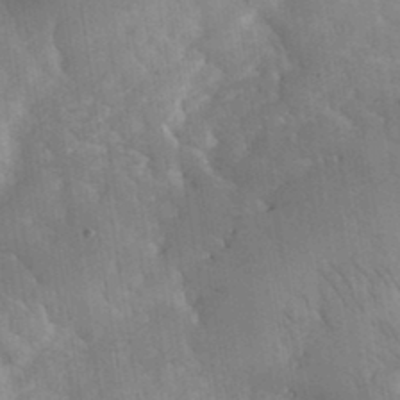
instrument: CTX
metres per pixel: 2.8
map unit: eHh
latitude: 36.4790
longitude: -67.8961
